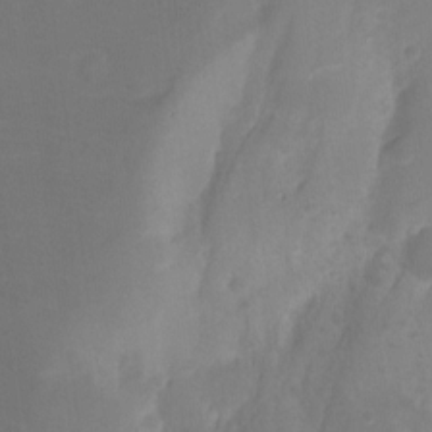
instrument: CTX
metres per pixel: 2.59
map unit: Nhu
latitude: -8.5574
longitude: -45.1025
